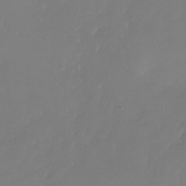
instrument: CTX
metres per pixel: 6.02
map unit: Nhu
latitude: -29.0487
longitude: -71.6127
